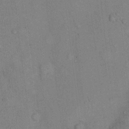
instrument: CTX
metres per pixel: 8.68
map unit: Hto
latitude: 11.5938
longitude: -59.3482
